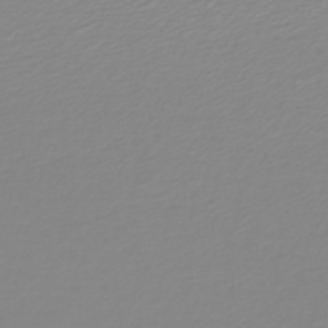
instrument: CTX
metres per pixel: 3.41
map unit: lHb
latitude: -44.9542
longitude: 61.3699
